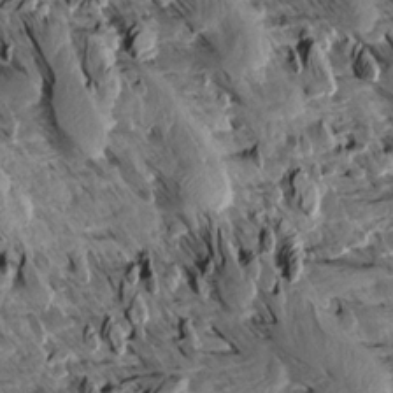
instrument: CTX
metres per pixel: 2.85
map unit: Aa
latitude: 13.1970
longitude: -141.4615
